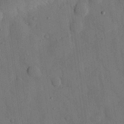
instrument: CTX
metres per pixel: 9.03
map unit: eHh
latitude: 26.5924
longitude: -76.5545
